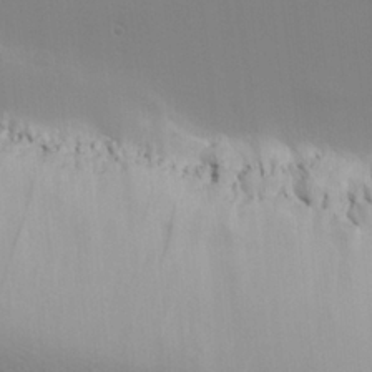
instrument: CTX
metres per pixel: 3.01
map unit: lHvf
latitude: 24.6868
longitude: 140.9353
